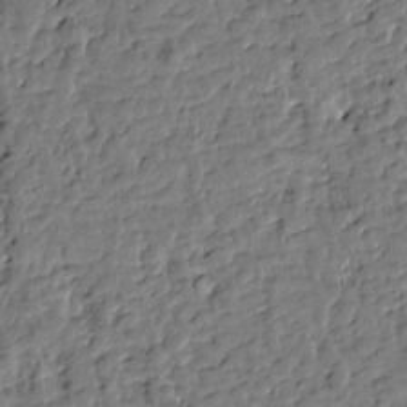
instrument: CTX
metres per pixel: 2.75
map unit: Htu
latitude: 0.5168
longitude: -179.2915
